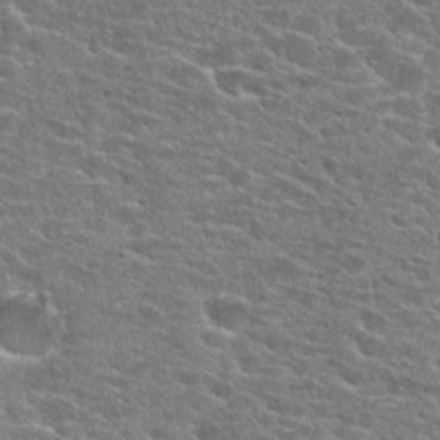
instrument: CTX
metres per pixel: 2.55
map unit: Hto
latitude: 25.2159
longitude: -47.2348
